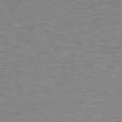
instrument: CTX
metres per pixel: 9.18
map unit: Ap
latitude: -76.1606
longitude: -84.8758
